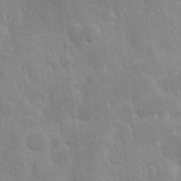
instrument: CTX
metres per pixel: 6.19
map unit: eHh
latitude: 4.3845
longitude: -70.8569
